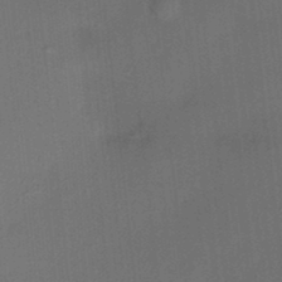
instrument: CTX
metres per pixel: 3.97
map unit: HNhu
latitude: 12.3656
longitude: 10.8030
